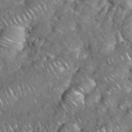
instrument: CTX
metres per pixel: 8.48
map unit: eHh
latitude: 38.3278
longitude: -59.0081
